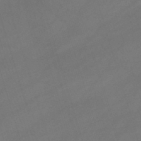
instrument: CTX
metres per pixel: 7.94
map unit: lHb
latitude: -46.9730
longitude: 63.4076
